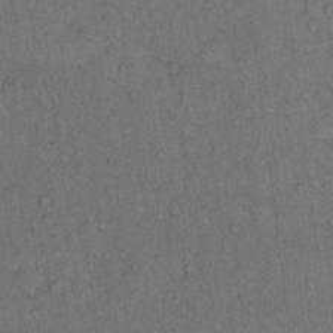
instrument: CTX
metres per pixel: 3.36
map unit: Hto
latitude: 10.8380
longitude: -59.5560
